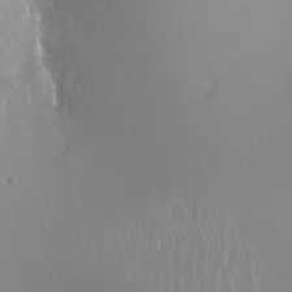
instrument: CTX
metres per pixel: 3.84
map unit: Ht
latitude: -15.0865
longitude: -41.2159
